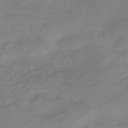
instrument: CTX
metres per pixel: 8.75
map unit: eHb
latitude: -43.7099
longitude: 84.9352
